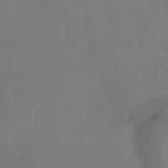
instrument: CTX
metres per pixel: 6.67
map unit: Nhu
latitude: -13.7289
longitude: -40.4034
